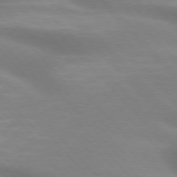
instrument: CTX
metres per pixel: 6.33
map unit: lApd
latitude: 75.3482
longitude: -61.1592
